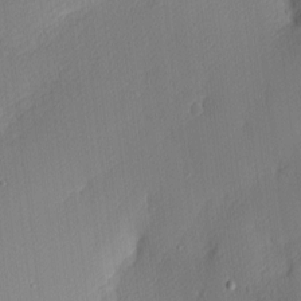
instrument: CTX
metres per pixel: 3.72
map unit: Nhu
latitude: 2.0822
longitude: -75.8961
